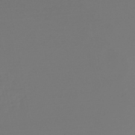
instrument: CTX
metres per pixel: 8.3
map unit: lHb
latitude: -47.8422
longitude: 65.4833
